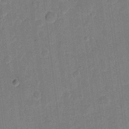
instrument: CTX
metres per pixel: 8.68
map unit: eHh
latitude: 11.3104
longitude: -66.6679
